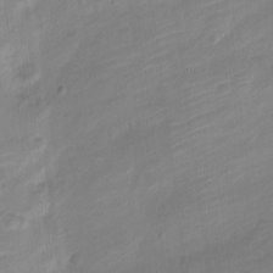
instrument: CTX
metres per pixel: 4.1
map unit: Nve
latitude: -17.9367
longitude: 108.9164
